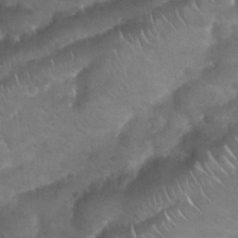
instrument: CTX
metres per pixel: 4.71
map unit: Nhu
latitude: 24.9702
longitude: -52.2712
